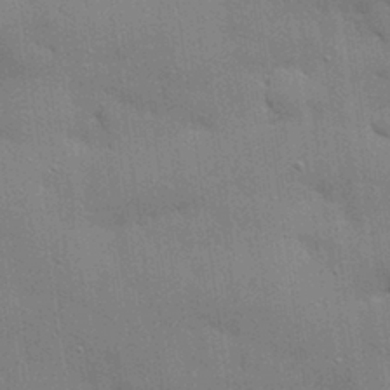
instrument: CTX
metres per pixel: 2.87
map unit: eHh
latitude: 29.1970
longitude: -82.9324
